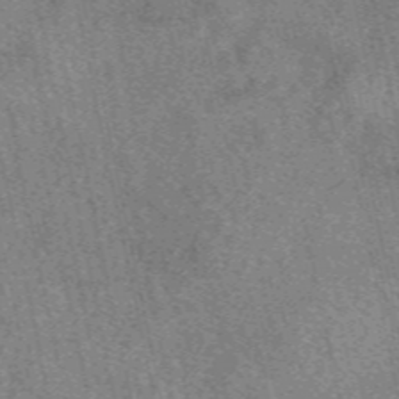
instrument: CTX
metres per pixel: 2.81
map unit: eAb
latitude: 49.4237
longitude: 109.1620
